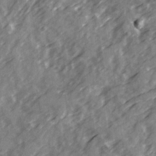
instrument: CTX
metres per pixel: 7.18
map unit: Ave
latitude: 19.5749
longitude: -131.0837
